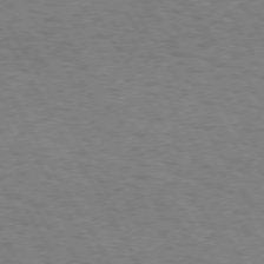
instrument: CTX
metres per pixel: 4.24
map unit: Hpe
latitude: 72.6491
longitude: -128.8758
